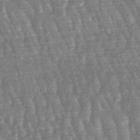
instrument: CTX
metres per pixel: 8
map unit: lHb
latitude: -48.0850
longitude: 80.0094
